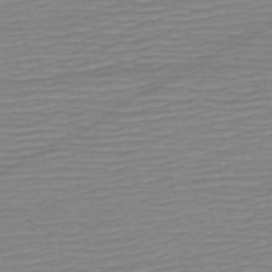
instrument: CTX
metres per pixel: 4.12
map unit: HNb
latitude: -54.0472
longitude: -44.3656
